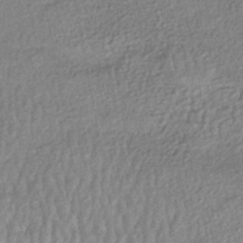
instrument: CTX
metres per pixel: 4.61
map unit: HNhu
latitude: -46.9352
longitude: 102.3873
